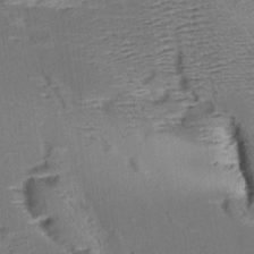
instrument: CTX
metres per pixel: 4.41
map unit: Aa
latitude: 9.2348
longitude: -141.8016
